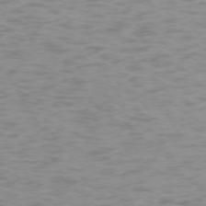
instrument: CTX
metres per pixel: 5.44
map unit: Ap
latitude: -74.1228
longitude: -80.7435
